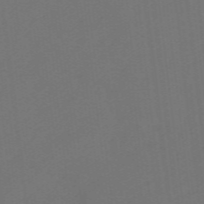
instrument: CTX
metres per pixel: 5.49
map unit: eHb
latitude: -49.4266
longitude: 83.8422
